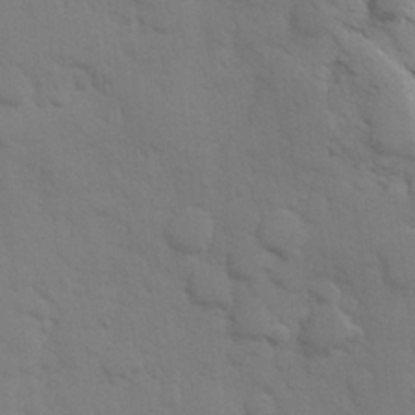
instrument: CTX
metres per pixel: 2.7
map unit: Hve
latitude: 25.8394
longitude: 148.4818
